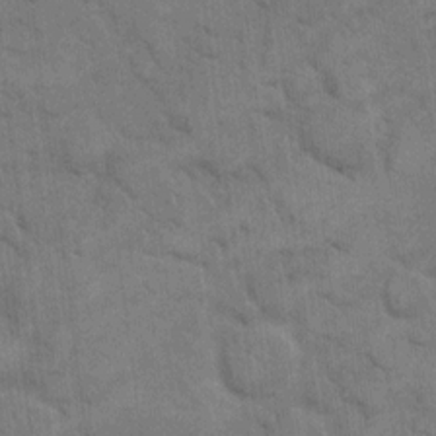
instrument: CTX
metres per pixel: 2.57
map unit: eHh
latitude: 12.5735
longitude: -65.3482
